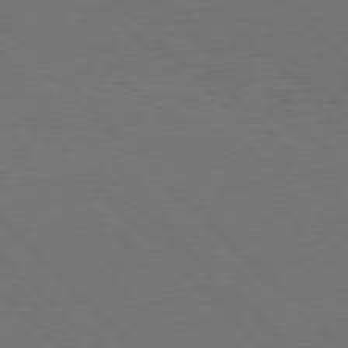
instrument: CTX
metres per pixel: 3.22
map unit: Hpe
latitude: 77.3859
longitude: -169.4049
